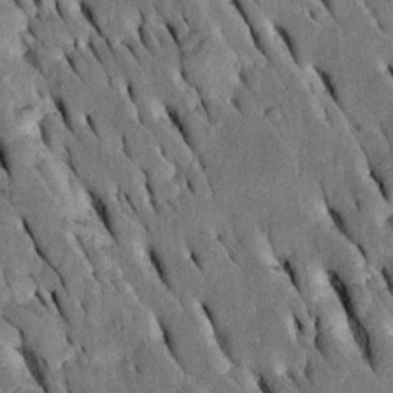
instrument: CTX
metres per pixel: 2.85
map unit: Htu
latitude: -2.8219
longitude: 150.5573
